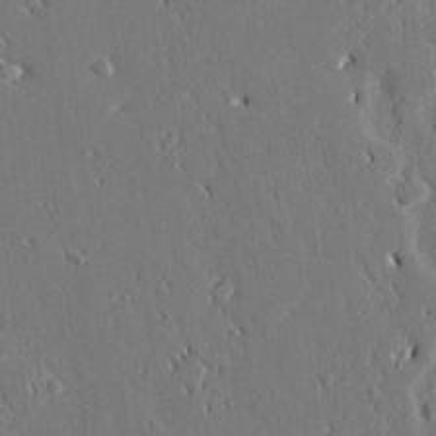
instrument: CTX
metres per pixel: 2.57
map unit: Aa
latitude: 20.8191
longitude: -124.7813
